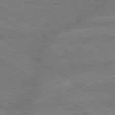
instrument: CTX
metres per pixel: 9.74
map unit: lApd
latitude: 79.4994
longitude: -162.2901
